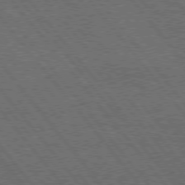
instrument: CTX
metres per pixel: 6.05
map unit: Hpe
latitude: 75.6127
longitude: -139.8772
